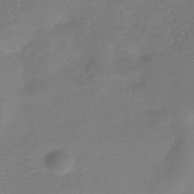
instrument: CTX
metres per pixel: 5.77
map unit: eHh
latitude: -39.5588
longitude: -28.8569
